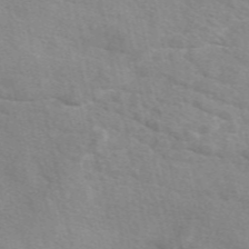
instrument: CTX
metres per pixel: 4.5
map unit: eAb
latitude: 49.6505
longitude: 120.5007
